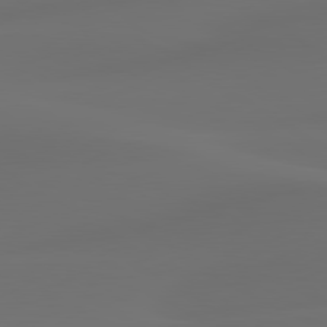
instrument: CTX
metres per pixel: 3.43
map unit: lApd
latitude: 80.3278
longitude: -84.9325
